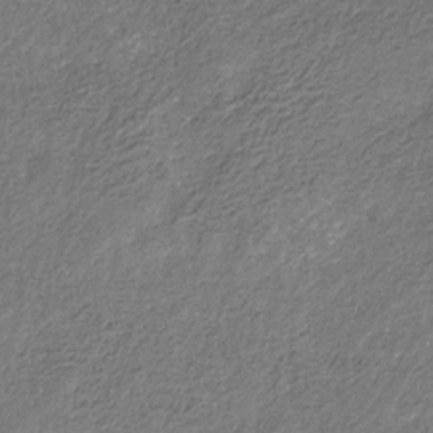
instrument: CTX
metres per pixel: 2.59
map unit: eHb
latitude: -30.1794
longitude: 69.3698
